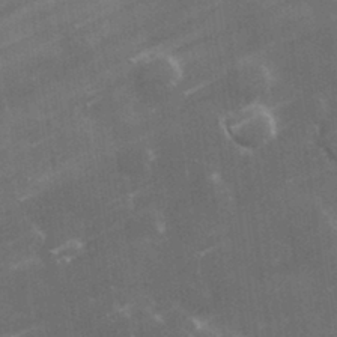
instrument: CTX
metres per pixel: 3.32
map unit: lHvf
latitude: 32.8947
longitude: -92.3467
